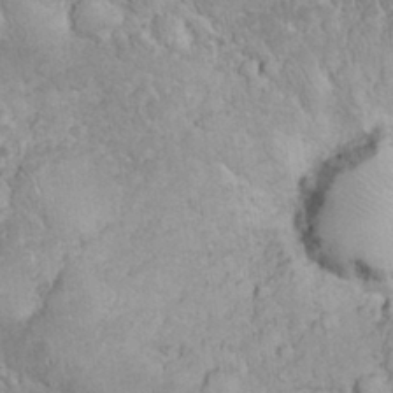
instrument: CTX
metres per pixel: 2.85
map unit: eHh
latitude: 32.5168
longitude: -64.4034
